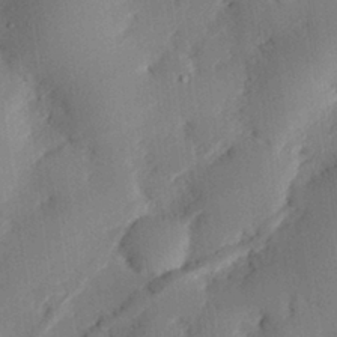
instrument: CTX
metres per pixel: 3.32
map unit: eHh
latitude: 28.9513
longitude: -82.0633
